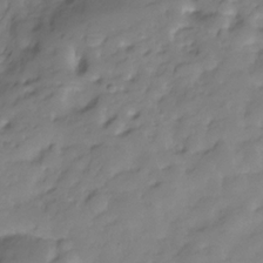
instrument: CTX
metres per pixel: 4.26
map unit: Hve
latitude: -29.1998
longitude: 91.4644
